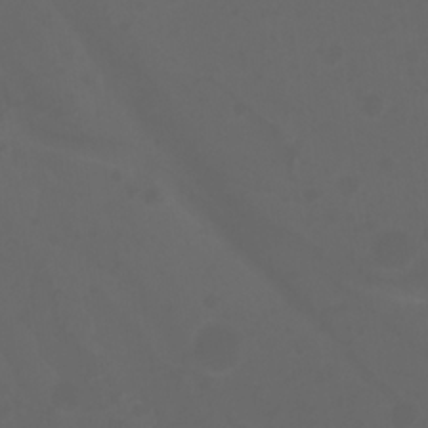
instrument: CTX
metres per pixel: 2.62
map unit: Ht
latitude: -0.6897
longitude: -46.1767
